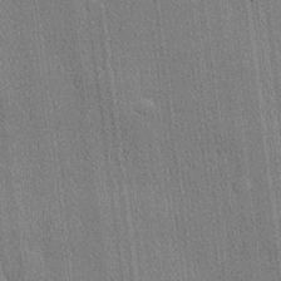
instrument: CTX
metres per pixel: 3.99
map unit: lHvf
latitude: 20.5546
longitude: 141.5966
